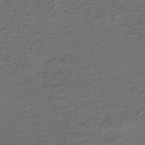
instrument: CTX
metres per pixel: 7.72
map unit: HNb
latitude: -43.9367
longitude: 50.6707
